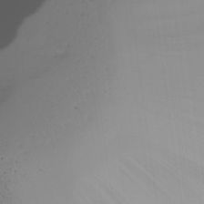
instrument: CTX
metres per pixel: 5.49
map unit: HNhu
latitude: -25.4643
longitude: 50.0472
